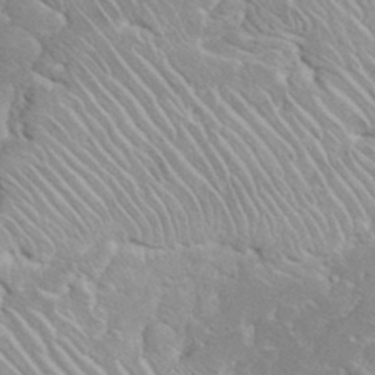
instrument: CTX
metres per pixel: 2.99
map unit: eHh
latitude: 35.8394
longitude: -64.2900
